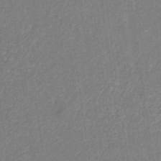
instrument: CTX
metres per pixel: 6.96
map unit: eHb
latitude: -31.7288
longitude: 70.3117
